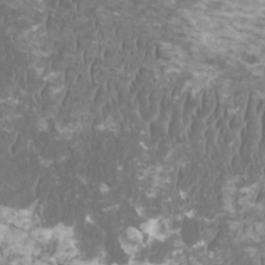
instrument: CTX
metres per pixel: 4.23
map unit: HNhu
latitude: 1.8394
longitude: -0.4979
